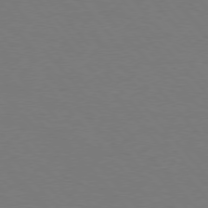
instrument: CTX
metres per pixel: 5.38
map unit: Hpe
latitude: 75.8772
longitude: -145.3859
